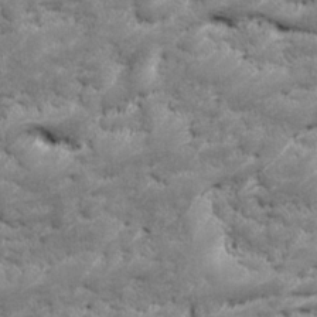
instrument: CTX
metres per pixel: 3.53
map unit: Ave
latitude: 17.0836
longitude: -135.6127
